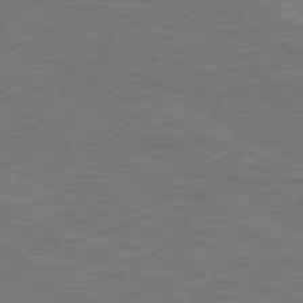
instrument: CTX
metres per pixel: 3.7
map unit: Hpe
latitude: 77.3859
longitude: -151.0269
